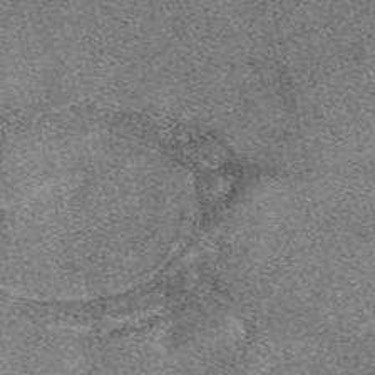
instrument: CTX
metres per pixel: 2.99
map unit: eAb
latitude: 48.0822
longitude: 104.7085
